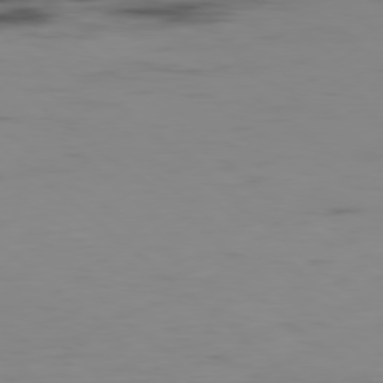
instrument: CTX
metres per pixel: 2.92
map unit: Hpe
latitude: -78.7652
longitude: 15.6722
